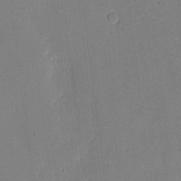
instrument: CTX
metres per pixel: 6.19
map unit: eHh
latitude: 4.7624
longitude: -72.4034
